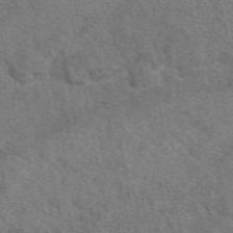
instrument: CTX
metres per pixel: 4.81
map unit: eAb
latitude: 48.7435
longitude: 114.1228
